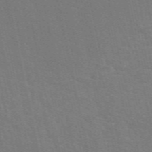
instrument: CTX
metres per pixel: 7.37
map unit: eAb
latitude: 51.0080
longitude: 112.4629
